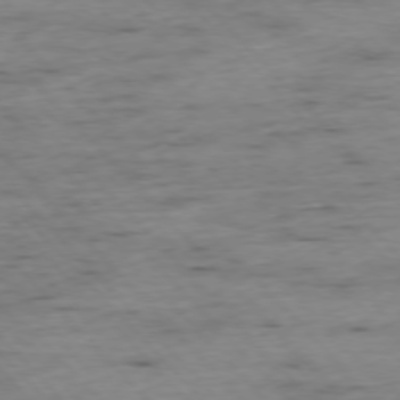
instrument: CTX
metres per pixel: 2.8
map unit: Ap
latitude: -76.5952
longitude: -89.6694
